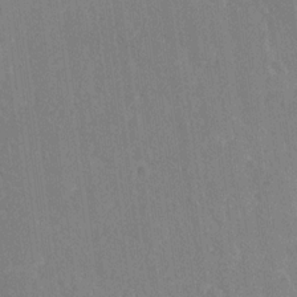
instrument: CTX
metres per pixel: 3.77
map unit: Ave
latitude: 20.5546
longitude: -136.5546
